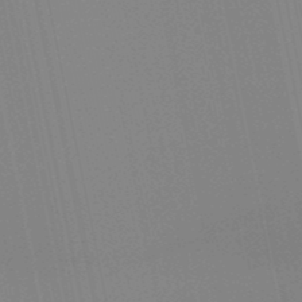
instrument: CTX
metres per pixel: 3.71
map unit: lHb
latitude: -48.9920
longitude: 75.4266
